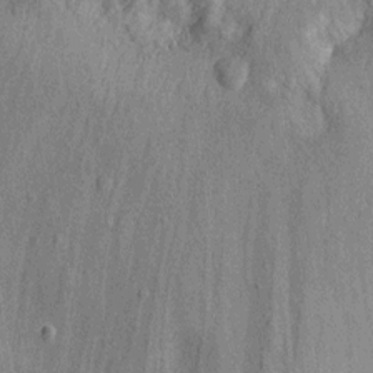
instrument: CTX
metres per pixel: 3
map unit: Ht
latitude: -12.1039
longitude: -23.9150
